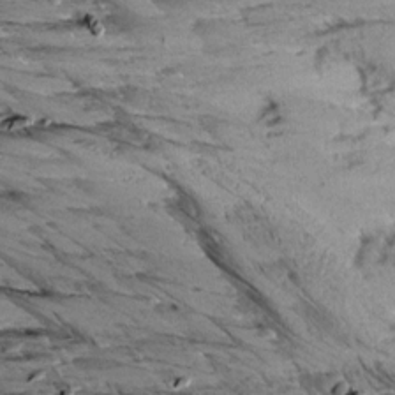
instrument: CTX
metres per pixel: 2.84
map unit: Aa
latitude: 9.6883
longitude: -140.8569
